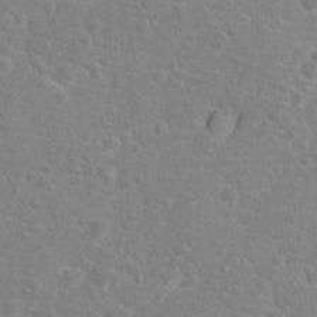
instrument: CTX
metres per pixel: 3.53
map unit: Hto
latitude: 17.0270
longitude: -42.1767
